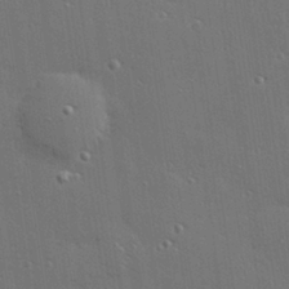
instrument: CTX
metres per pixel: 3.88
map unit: Hve
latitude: 27.9528
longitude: -90.8947
